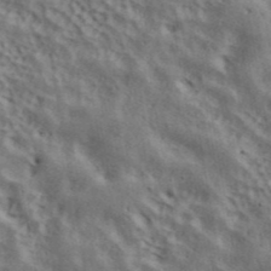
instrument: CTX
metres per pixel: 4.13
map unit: ANa
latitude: 42.4223
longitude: 49.5777
